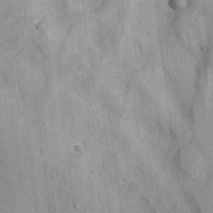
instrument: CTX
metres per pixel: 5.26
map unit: Ave
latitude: 22.9703
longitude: -134.3278
